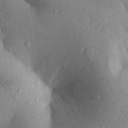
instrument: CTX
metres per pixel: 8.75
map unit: Aa
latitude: 29.5749
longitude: -147.9717
